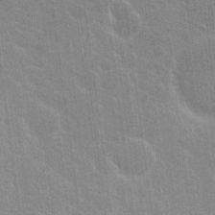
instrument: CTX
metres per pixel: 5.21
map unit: Nhu
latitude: 18.5923
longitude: -30.6680
